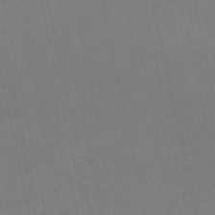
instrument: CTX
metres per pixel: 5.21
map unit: HNb
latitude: -54.3306
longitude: -35.5182
